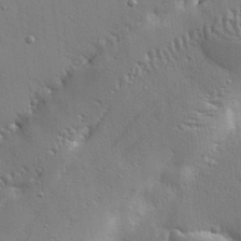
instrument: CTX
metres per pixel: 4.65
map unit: eHh
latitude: 25.2725
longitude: -89.3860
